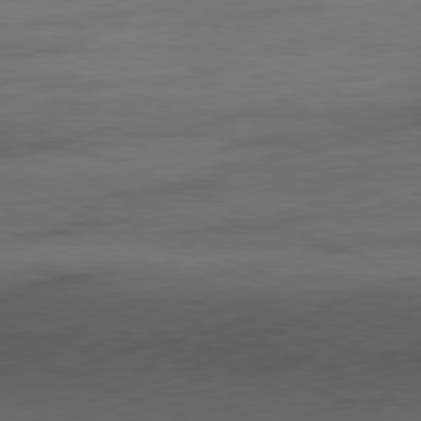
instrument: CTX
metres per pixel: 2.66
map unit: Ap
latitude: -81.3699
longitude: -80.1389
